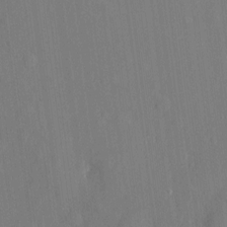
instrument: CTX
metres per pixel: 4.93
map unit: eHh
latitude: 5.5560
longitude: -72.9514
